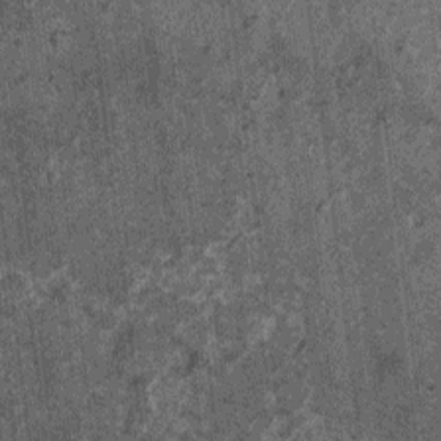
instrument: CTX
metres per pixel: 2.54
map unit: HNhu
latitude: 0.4034
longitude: 4.9730
